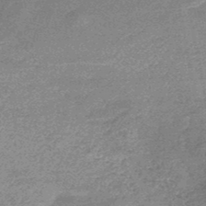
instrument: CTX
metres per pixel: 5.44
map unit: HNb
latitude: -48.2929
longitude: -39.0458
